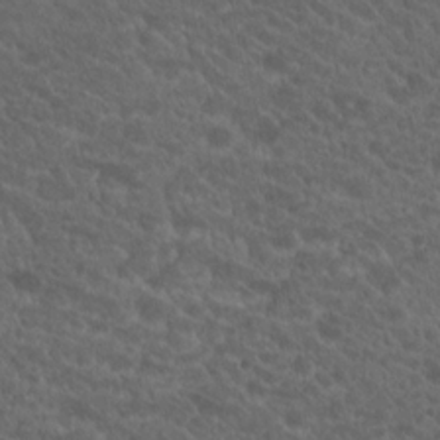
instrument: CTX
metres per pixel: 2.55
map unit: Hto
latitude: 19.8205
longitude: -34.5356
